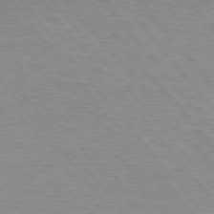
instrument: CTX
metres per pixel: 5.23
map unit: Hpe
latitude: 76.2333
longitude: -157.1214
